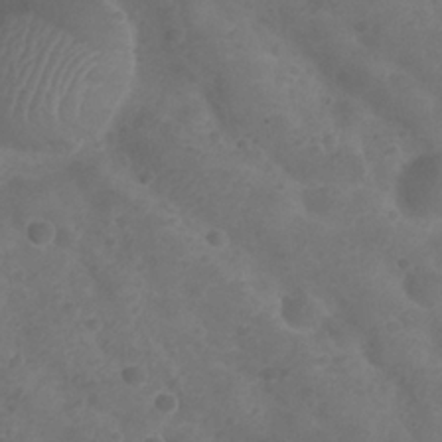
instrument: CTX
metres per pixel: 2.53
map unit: Nhu
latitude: 25.7827
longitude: -52.6113
